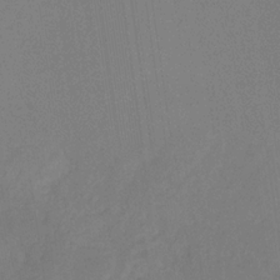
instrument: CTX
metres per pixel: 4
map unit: eHb
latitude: -30.5951
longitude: 63.2187
